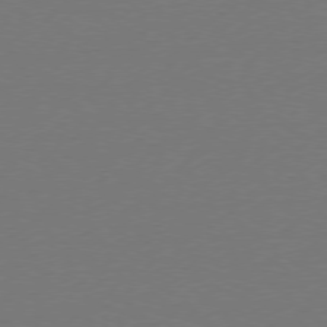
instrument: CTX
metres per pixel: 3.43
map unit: Ap
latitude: -78.1416
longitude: -58.2523
